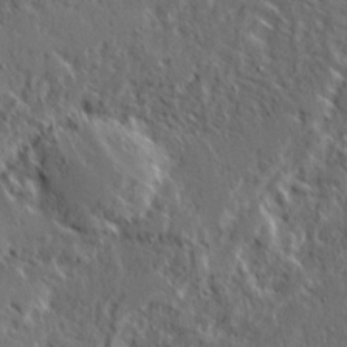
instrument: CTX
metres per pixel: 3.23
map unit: Ave
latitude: 15.4805
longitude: -138.6868
